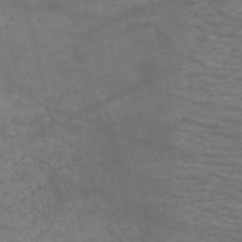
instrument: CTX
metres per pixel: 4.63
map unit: HNb
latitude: -53.5021
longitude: -43.8017
